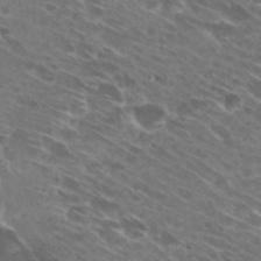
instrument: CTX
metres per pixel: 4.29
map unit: Hto
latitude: 28.9702
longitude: -44.3278
